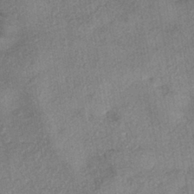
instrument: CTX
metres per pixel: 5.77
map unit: eHh
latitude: -41.7666
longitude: 119.8800
